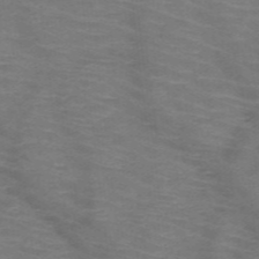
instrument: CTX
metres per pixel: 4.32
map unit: HNb
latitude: -47.7666
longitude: -45.8205
